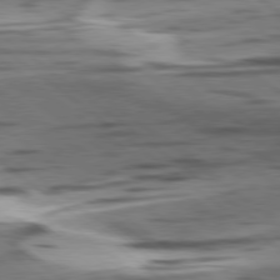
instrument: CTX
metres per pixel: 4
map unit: lApd
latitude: 78.6680
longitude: -50.8191
